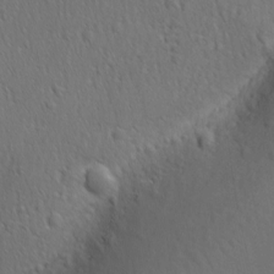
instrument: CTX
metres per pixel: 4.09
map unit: Ave
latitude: -8.4062
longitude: -121.3104
